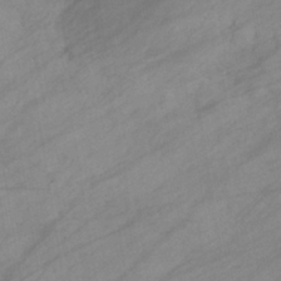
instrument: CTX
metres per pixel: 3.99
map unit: eHb
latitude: -39.3132
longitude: 81.8423
